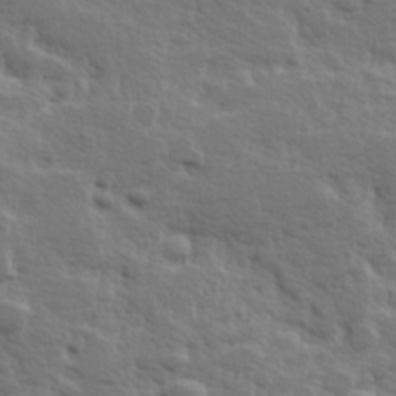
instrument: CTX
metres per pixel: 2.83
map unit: Hve
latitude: 25.4615
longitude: 144.7274
